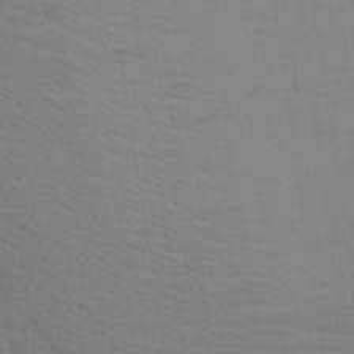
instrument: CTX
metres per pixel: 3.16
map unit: Aa
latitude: 28.7624
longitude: -139.8772
